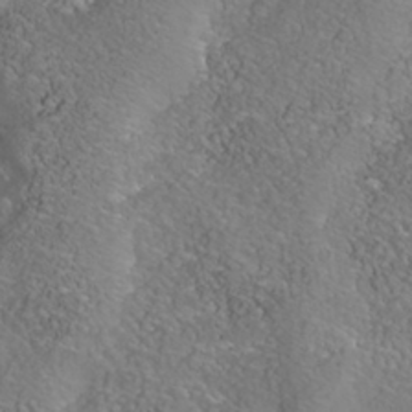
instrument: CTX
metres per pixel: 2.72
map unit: Nhe
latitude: -40.9542
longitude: -99.0647
